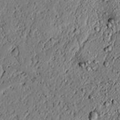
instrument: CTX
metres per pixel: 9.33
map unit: lAvf
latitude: 5.5560
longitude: 167.4832
